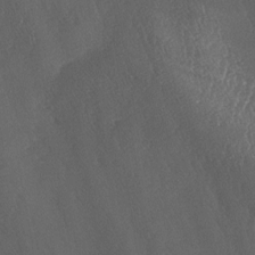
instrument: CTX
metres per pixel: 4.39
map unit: lAa
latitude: -7.5399
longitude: -129.4048
